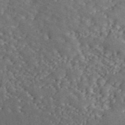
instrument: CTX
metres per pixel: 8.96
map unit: ANa
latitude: 45.6883
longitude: 45.8422
